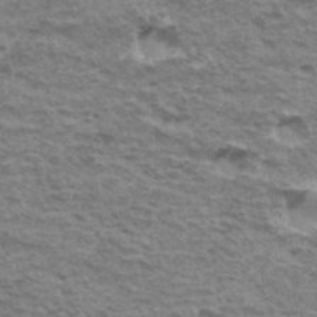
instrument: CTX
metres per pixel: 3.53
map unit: Hto
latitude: 35.4993
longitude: -43.1781
